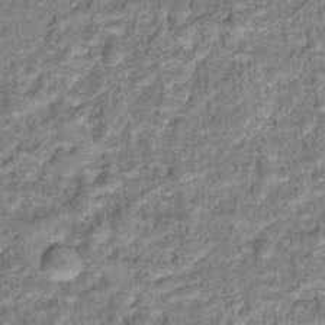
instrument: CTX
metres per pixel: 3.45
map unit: Hto
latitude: 16.7813
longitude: -37.3482
